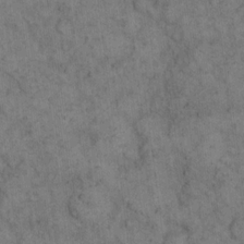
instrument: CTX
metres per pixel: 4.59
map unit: eHh
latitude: 15.8584
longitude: -65.1025
